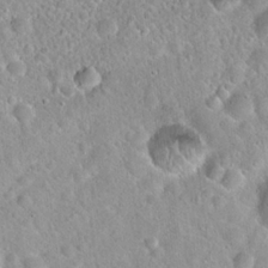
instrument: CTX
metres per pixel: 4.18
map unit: Hto
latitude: 21.7261
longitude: -52.8758
